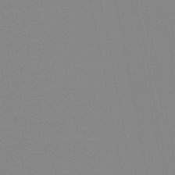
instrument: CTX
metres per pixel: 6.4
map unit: eHb
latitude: -49.0865
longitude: 84.6518
